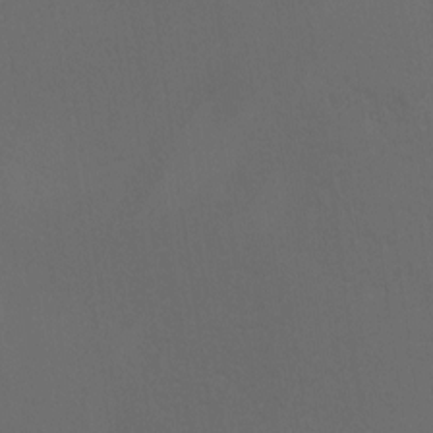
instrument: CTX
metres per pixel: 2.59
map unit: Ave
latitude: 2.0255
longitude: -112.7057
